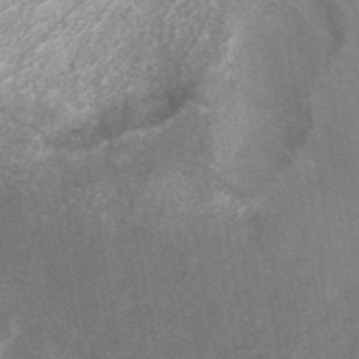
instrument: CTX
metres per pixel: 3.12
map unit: ANa
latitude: 42.9703
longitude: 16.8219
